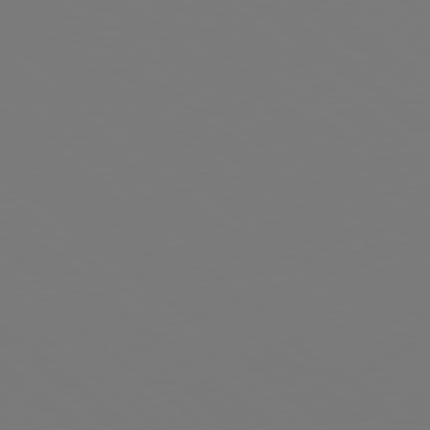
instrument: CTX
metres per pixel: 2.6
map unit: Hpe
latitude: 78.1011
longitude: -174.9514
